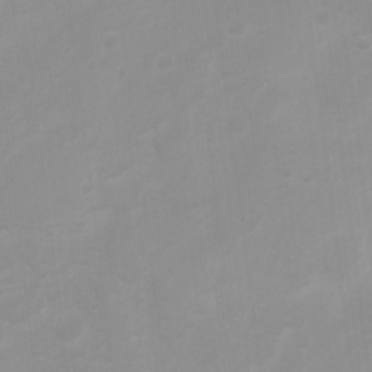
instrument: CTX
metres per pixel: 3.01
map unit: Ht
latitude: 2.8380
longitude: -22.8002
